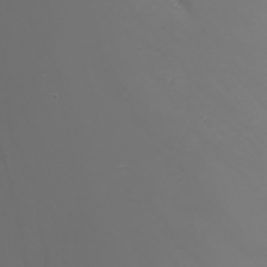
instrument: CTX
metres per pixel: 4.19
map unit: Nhu
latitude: -7.3320
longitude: -84.4034
